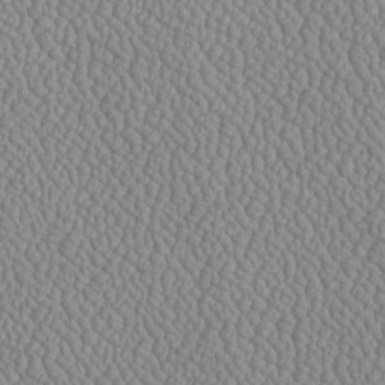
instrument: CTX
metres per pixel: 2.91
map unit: Htu
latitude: -6.4251
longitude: 156.2550
